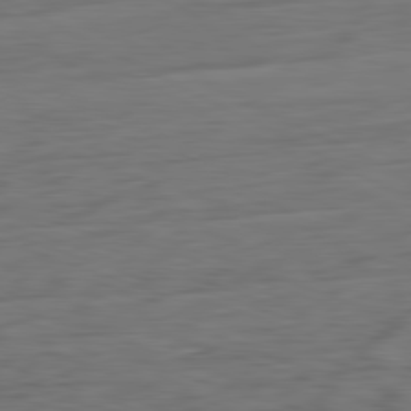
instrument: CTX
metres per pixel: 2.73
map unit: Ap
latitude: -81.7667
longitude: -78.2523
